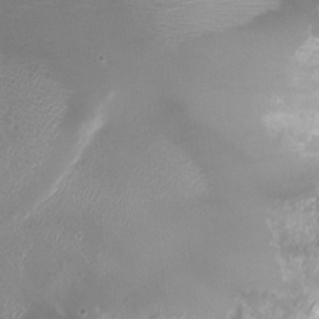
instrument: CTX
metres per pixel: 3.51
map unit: HNhu
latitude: 1.3670
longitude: -3.0647
